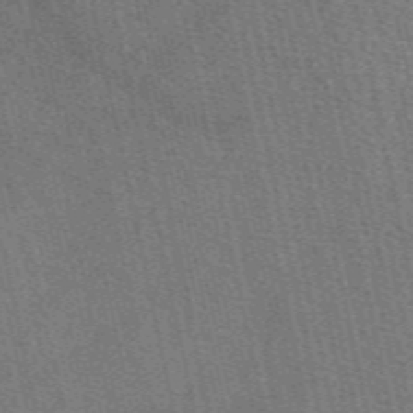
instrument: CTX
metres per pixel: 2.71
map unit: eAb
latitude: 48.7624
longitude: 106.1417
